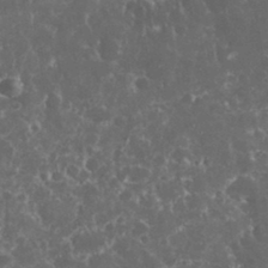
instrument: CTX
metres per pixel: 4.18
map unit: eHh
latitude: 33.4426
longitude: -62.3279
